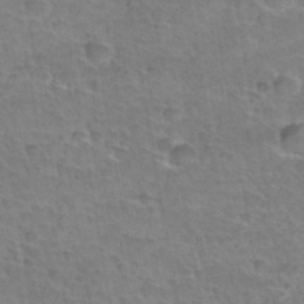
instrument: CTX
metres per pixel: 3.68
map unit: Hto
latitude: 35.7071
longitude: -43.6883
